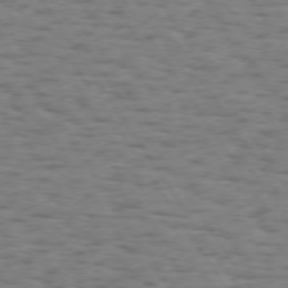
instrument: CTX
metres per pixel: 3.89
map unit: Hpe
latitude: 73.6883
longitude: -132.2334
